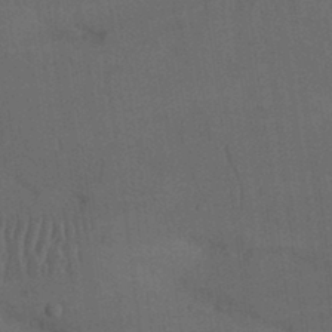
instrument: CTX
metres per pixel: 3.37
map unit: Nhu
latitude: 26.5735
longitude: -70.3278
